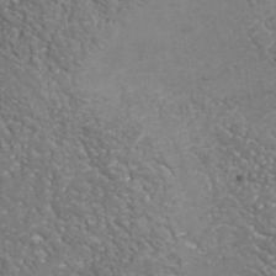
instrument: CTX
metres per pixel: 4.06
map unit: Nhu
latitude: -37.8800
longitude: -80.4790
